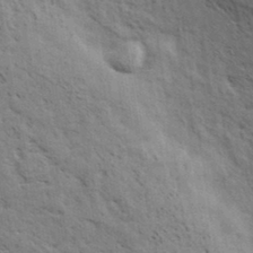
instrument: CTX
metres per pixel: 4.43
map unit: eHh
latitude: 34.3467
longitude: -140.9135
